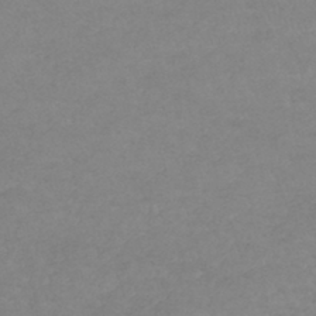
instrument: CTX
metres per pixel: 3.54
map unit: lHb
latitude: -41.9745
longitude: 72.8219
